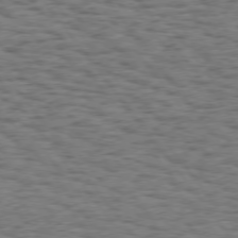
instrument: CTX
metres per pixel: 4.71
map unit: Hpe
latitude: 75.0270
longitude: -134.7057
